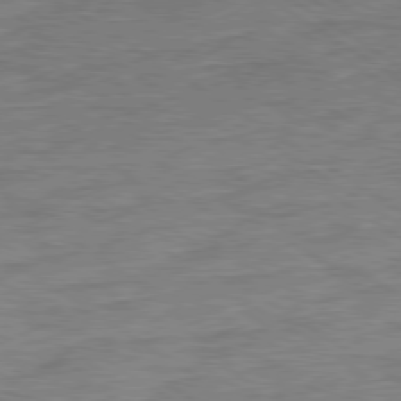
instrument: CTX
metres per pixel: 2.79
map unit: Ap
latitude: -80.0661
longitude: -49.9339
